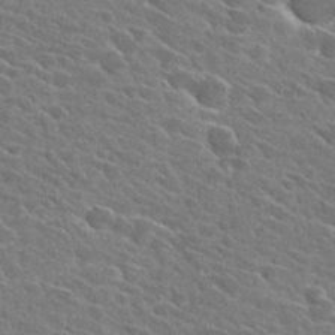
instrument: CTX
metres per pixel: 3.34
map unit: Hto
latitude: 26.8191
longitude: -42.4412
